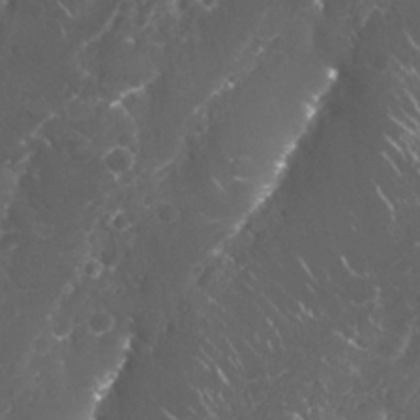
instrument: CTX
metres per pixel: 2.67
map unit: Nhu
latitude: 26.8002
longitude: -60.8569
